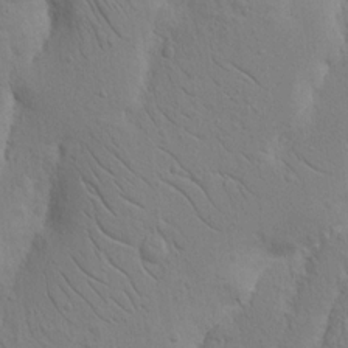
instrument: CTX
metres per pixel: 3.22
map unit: Nhu
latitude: 15.4427
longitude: -74.9136
